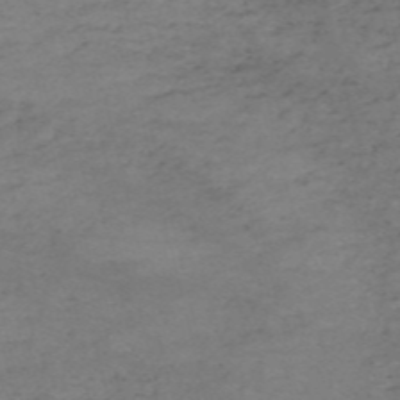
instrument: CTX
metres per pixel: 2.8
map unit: HNb
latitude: -55.5210
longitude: -44.5734
